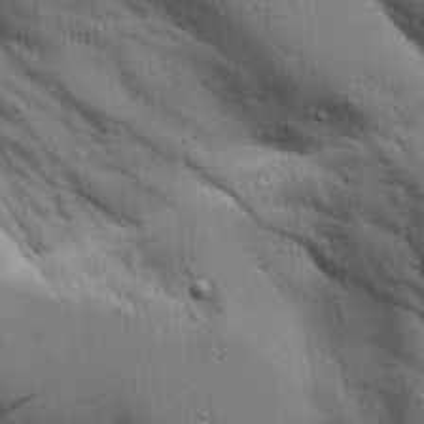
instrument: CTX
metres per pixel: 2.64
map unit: Aa
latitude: 17.2915
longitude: -125.2725
